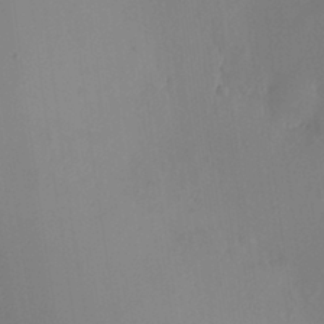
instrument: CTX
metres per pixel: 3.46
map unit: HNhu
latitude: 7.9150
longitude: -0.8191
